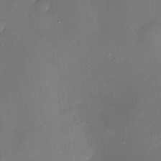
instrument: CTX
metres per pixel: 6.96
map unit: Nve
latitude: -7.3509
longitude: 174.9919
